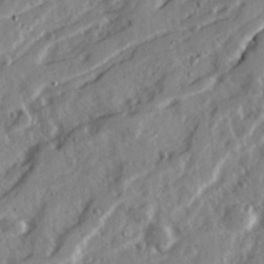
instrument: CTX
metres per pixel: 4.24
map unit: Ave
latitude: 22.6112
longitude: -131.8017
